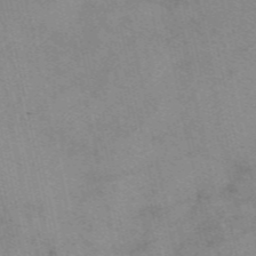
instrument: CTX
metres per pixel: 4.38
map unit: eAb
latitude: 49.8394
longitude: 105.8800
